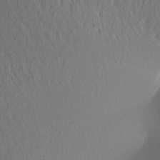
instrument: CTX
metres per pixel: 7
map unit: Aa
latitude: 25.6882
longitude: -133.7828
